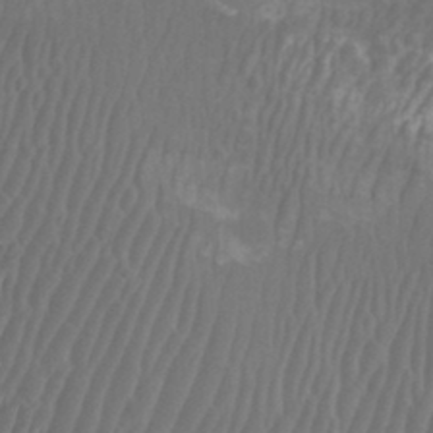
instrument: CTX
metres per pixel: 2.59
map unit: Nhu
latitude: -8.0094
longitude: -75.5749
